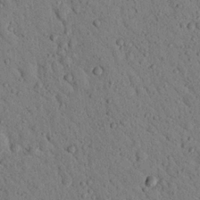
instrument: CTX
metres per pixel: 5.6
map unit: Nhu
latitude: 22.7246
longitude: -76.5734
